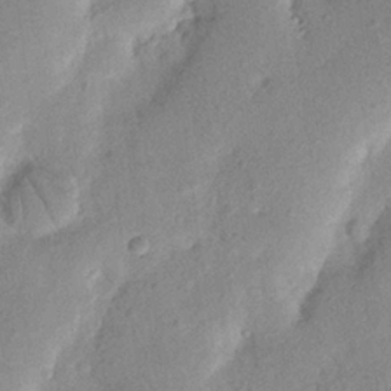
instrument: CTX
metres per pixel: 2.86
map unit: Nhu
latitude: 19.8394
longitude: -74.5546
